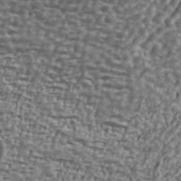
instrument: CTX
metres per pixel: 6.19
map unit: Ave
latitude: 40.6112
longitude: -111.8395
